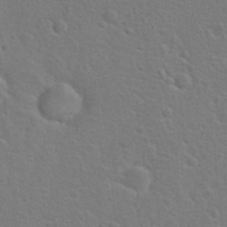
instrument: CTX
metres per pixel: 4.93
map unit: Hto
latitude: 22.6301
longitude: -47.5560
